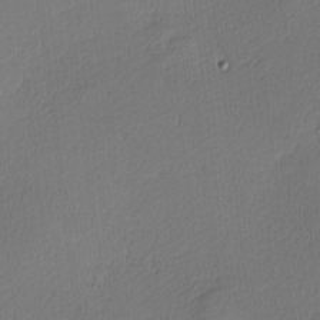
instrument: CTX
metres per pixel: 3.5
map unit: Nhu
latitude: 0.9891
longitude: -78.5546
